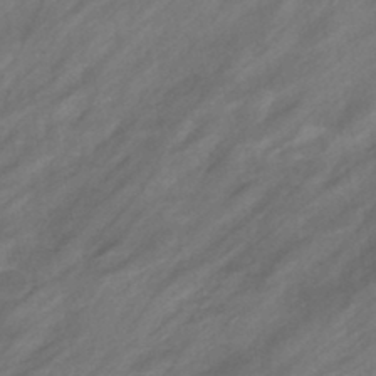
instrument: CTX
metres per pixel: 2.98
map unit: eHb
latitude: -43.2753
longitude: 85.4454
